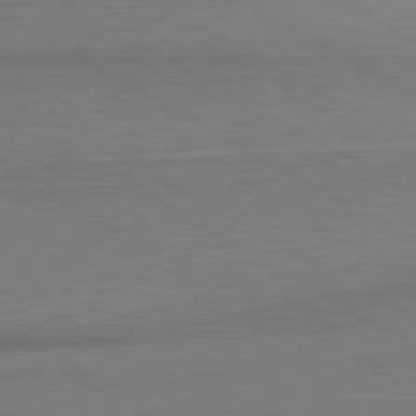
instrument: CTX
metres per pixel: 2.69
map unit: lApd
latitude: 80.5735
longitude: 166.1039
